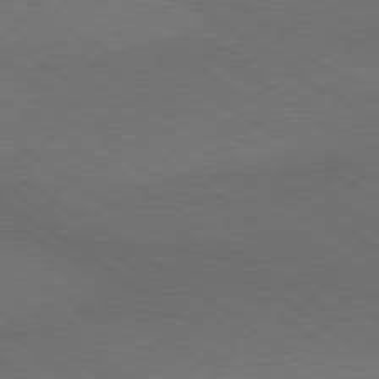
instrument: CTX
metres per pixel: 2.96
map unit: lApd
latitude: 79.6505
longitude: -177.8394
